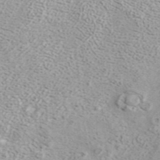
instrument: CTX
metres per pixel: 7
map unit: ANa
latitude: 41.6693
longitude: 18.0850
